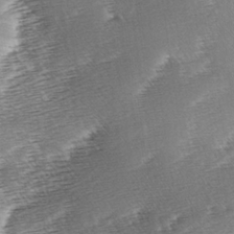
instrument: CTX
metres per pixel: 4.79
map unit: lAa
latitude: -3.7855
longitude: -129.9528
